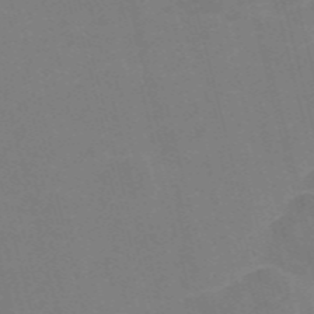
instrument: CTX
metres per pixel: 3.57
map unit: Nve
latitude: -57.5210
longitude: 54.8219
